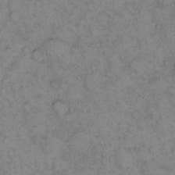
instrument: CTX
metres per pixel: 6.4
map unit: eHh
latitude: 13.3671
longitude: -63.8395
